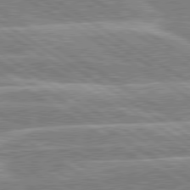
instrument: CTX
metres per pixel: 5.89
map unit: lApd
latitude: 80.2145
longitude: -130.1578
